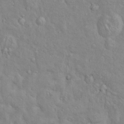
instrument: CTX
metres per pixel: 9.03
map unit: Nve
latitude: -8.2928
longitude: 174.0661
